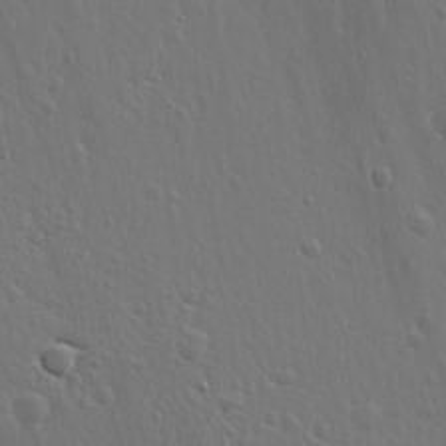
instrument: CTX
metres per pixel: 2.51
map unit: lHvf
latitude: 18.7813
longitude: -116.9325
